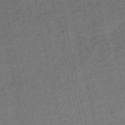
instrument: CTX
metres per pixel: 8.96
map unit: HNb
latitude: -54.2173
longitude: -47.2159
